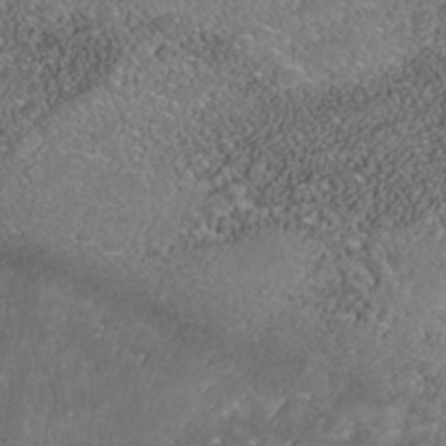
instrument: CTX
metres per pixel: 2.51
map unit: Nhe
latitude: -39.7100
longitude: -117.8206
